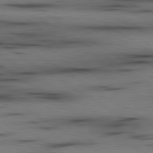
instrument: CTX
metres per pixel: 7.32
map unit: lApd
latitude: 80.1200
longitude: 158.8030
